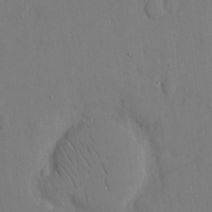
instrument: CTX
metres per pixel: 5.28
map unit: eHh
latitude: 15.5560
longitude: -70.7246
